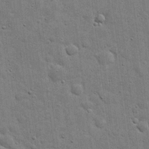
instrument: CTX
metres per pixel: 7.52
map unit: eHh
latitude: 20.3279
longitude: -63.3104
